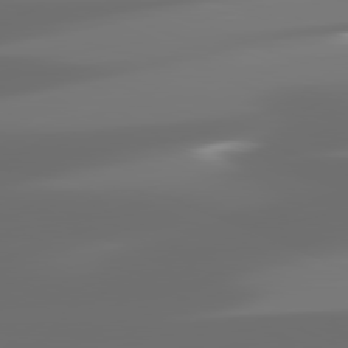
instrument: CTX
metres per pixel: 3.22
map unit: lApd
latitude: 81.4615
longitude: -144.5357
